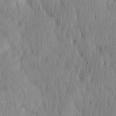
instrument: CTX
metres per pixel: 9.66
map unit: Ave
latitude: 12.9703
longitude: -106.1578
